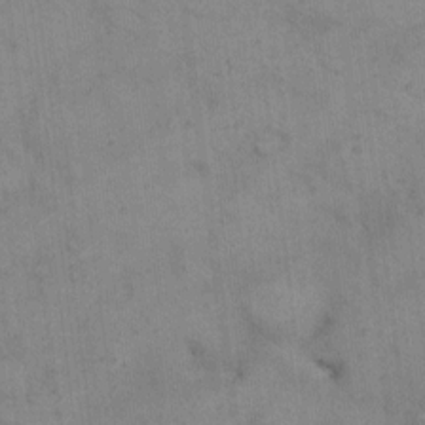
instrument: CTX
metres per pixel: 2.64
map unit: Hto
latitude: 9.4049
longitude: -60.9324
